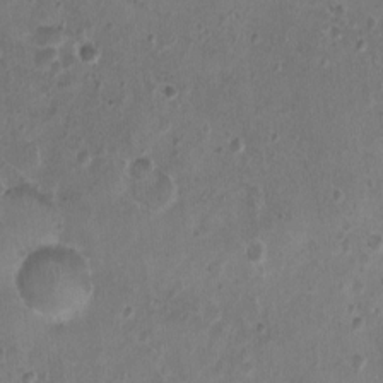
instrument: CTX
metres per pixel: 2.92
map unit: Nhu
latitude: 1.7260
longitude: -15.2537
